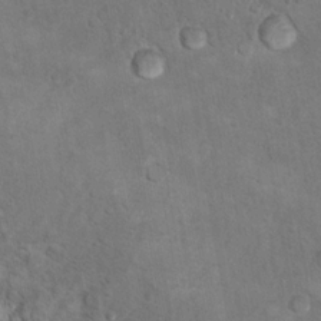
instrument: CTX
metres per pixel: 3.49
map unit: Hto
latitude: 10.0822
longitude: -35.8961
